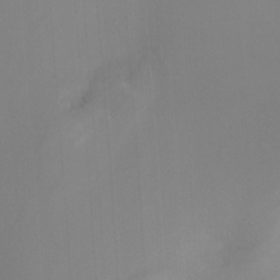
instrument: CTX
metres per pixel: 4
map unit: Ht
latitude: -17.2754
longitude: -41.7071
